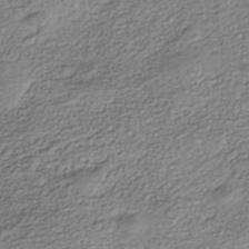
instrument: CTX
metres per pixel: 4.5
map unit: Nhe
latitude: -40.5196
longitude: -100.6680
